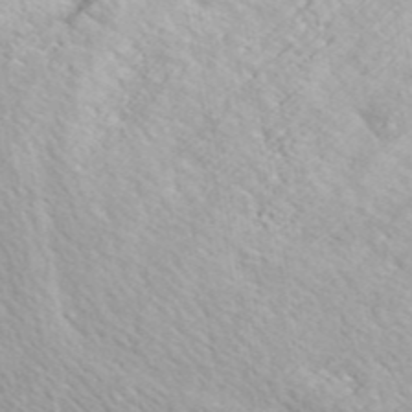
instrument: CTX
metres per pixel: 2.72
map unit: ANa
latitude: 44.7057
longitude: 23.2565
